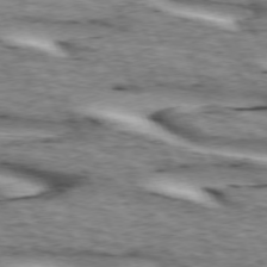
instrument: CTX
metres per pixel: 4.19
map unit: lApd
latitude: 73.0270
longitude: -54.4034
